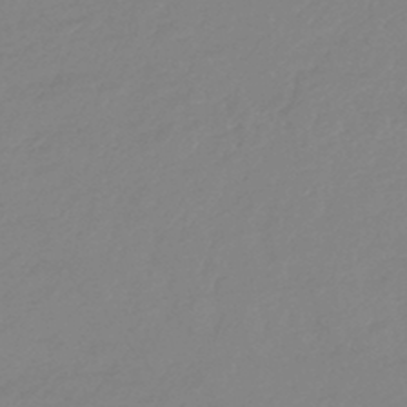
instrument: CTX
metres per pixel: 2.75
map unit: lHb
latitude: -44.6141
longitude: 71.0298
